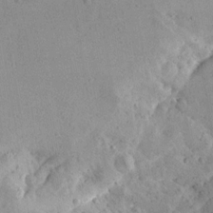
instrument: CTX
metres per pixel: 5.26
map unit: Aa
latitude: 13.3671
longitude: -141.6693
